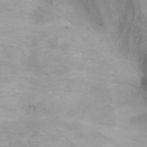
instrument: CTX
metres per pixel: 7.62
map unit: Ht
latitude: 2.6679
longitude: -34.4034
